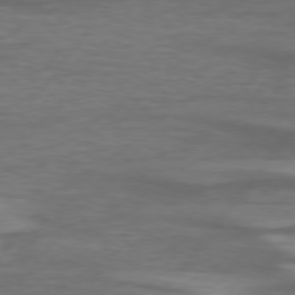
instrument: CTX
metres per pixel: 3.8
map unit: lApd
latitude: 74.9892
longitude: -78.7813
